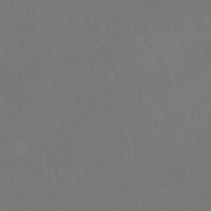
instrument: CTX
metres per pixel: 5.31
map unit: HNhu
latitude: -42.7085
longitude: 93.6344
